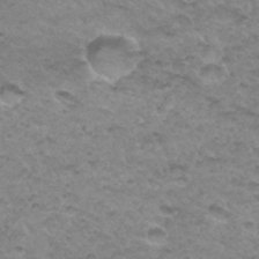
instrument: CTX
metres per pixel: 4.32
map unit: Hto
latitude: 34.4412
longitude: -48.5924
